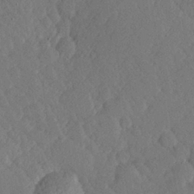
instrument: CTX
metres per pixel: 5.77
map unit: Hve
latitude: 26.1200
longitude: 144.9164
